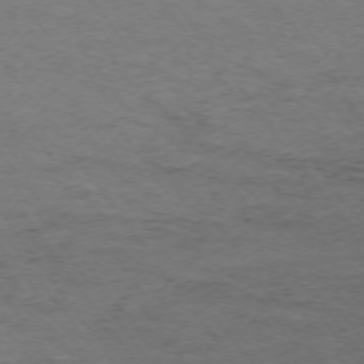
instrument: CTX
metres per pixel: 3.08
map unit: Ap
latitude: -74.1795
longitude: -79.1781
